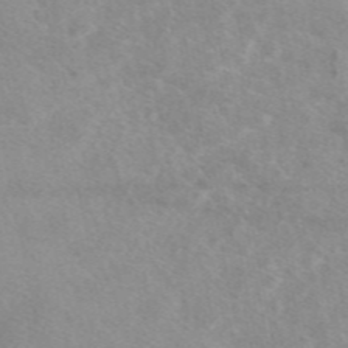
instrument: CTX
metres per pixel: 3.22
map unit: eAb
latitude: 48.4223
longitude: 123.1054
